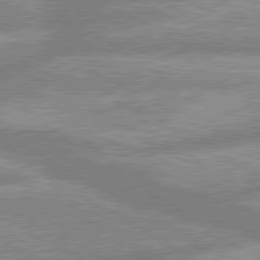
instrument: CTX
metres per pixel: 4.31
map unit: lApd
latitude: 80.1200
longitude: -166.9324
